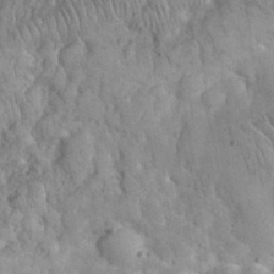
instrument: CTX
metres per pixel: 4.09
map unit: eHh
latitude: 31.9528
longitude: -65.0080
